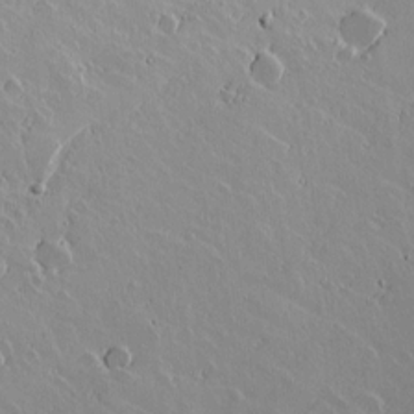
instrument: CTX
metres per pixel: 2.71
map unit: lAvf
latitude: 15.5749
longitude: -127.8395
